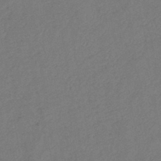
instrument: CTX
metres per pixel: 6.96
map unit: eHb
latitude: -41.5399
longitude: 79.6721
